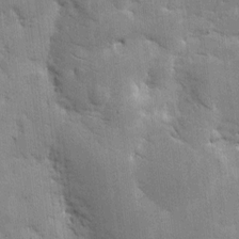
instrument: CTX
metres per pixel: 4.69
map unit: eHh
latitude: 9.1403
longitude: -66.7624
